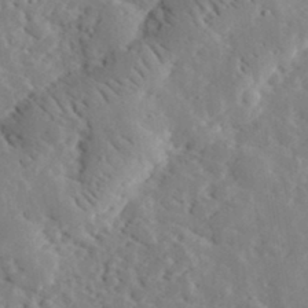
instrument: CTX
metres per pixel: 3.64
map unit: lHvf
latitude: 33.3860
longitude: -82.9513
